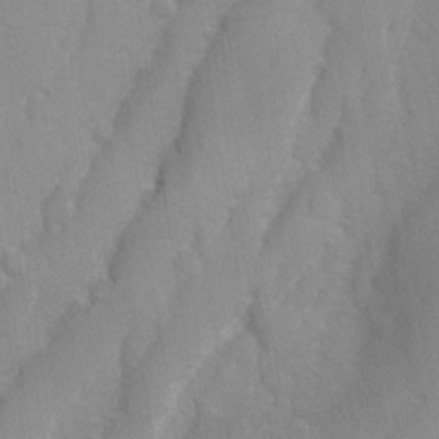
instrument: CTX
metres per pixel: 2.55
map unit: Ave
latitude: -11.0864
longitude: -120.8758
